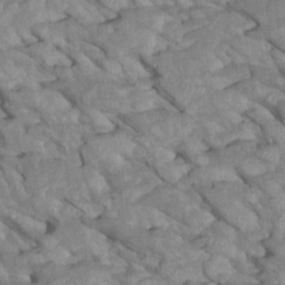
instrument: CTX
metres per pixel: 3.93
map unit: Htu
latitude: 1.6882
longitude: 145.1242
